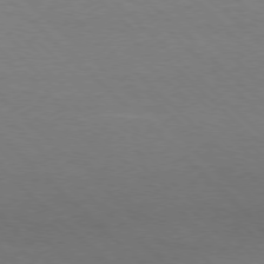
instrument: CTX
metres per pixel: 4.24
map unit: Ap
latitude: -77.9178
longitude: -86.8569
